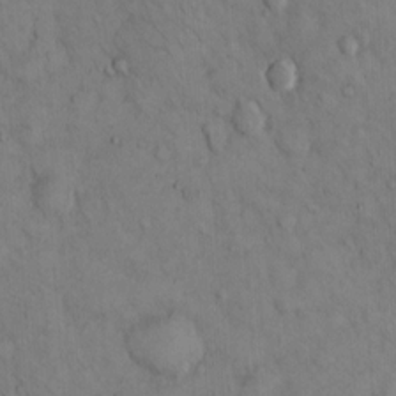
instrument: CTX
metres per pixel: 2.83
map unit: Hto
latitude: 13.1970
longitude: -59.4804
